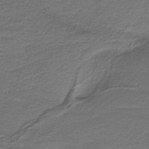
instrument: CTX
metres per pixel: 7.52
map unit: HNb
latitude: -37.7855
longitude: 54.5385
